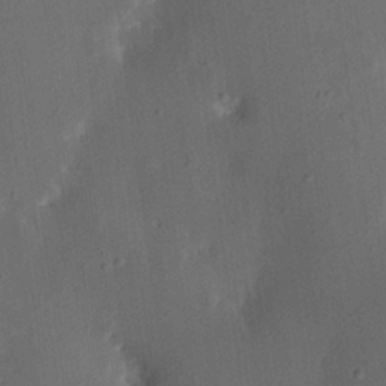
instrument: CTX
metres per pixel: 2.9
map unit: Nhu
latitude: 19.0836
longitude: -74.1767
